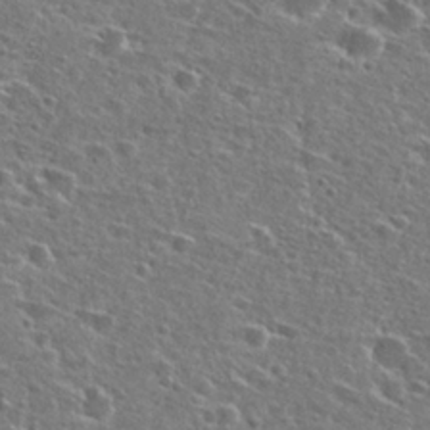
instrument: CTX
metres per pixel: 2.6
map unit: Hto
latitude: 26.5924
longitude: -47.2348
